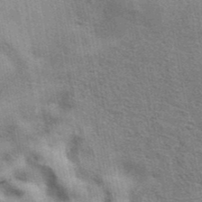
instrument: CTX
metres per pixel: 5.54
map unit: eAb
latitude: 41.2914
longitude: 102.6519
